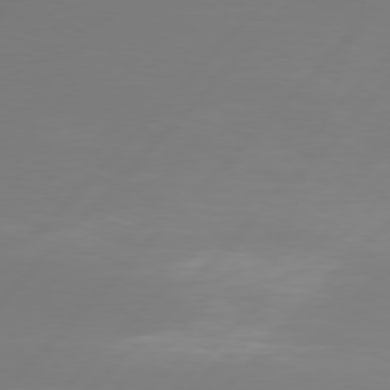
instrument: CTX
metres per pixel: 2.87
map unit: Hpe
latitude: 76.8191
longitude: -137.6694
